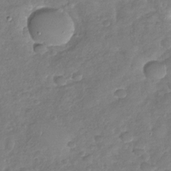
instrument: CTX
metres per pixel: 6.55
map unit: Nhu
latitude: -30.6329
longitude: -59.8394
